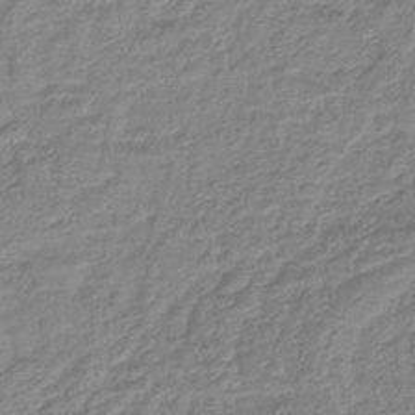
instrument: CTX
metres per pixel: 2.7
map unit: lHb
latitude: -41.5966
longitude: 61.4454
